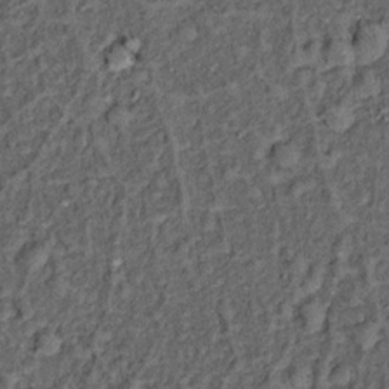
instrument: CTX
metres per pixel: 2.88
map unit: Hto
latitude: 14.2334
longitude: -34.4979
